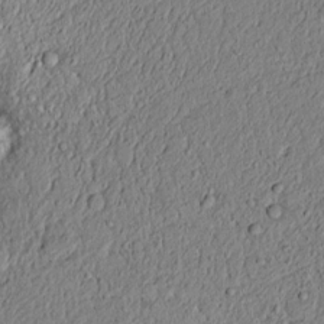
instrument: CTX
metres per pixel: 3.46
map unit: lAvf
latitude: 5.7827
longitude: 167.7478
